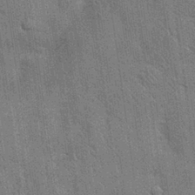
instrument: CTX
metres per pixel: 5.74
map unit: Nhu
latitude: 28.2900
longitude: -68.1956
